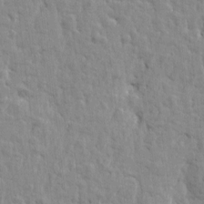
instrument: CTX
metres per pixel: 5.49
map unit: Htu
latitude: -2.3684
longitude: 179.8044
